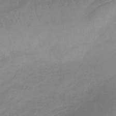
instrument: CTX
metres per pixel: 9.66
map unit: HNb
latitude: -32.8030
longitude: 60.7463
